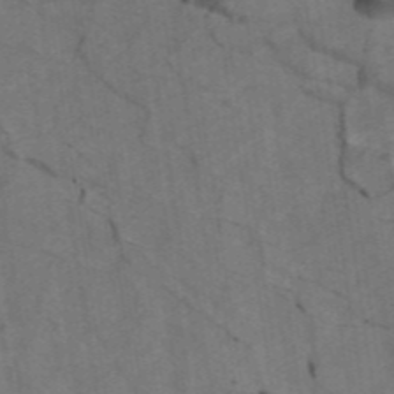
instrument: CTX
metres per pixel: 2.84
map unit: ANa
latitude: 44.0633
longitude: 25.8800
